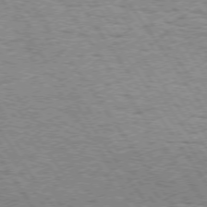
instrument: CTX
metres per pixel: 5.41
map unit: Hpe
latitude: 73.5183
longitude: -134.6112
